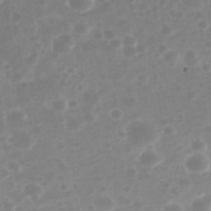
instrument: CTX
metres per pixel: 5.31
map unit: Nhu
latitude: 28.8002
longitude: -57.0836
